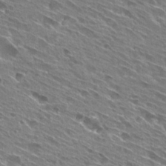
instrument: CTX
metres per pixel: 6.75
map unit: Hto
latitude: 28.9136
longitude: -44.4979
